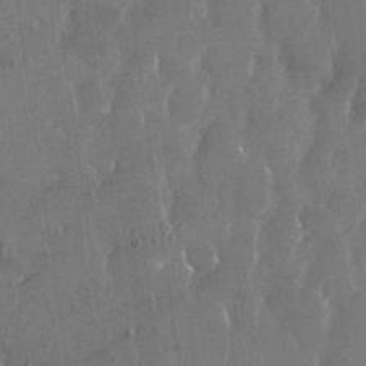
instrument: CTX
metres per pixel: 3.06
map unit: Nhu
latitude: 29.3859
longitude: -62.5924
